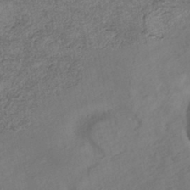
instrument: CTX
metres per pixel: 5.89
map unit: eHh
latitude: -42.9163
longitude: 120.4440
